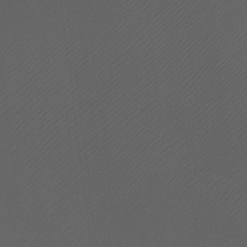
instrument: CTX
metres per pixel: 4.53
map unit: Ht
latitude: -4.4629
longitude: -62.5168
